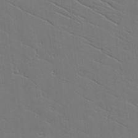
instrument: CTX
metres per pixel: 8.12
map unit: lAvf
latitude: 17.1970
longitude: -126.0633
